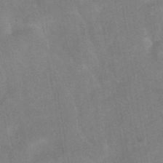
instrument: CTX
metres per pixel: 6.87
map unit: HNhu
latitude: -41.0297
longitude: 91.6533
